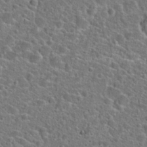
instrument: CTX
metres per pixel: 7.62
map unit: Hto
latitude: 24.2333
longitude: -48.1389
